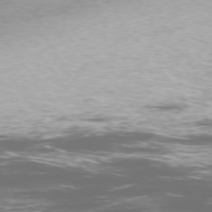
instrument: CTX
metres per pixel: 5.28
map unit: Ap
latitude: -76.6518
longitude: -68.5924
